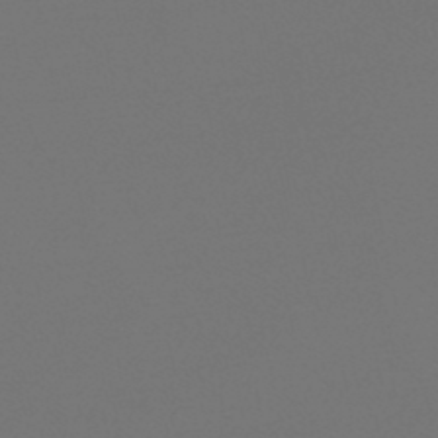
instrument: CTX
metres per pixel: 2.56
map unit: lHb
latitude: -47.4454
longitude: 64.5952
